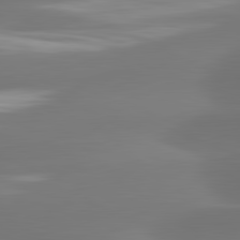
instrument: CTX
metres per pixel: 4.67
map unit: lApd
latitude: 81.7072
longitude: -161.8205
